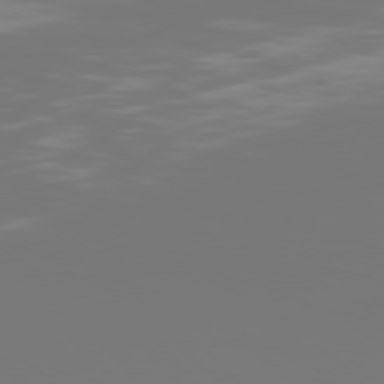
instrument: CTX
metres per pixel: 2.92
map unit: Hpe
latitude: 76.9324
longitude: -136.7058
